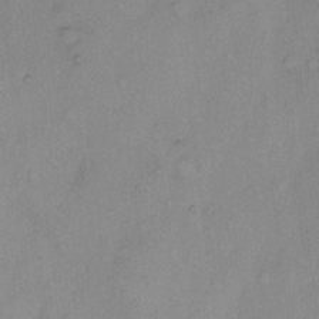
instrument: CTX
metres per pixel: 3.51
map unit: Hto
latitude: 6.2145
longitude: -61.6127
